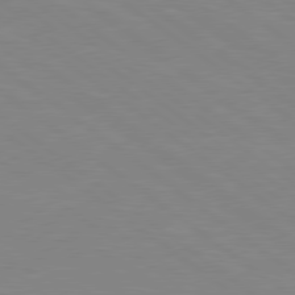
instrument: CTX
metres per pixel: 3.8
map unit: Hpe
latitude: 78.8380
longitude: -124.8758
